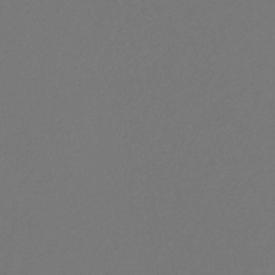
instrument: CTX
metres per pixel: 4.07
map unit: eHb
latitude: -30.6518
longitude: 66.3495
